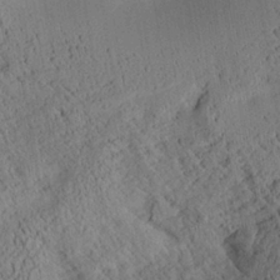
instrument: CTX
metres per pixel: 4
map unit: Aa
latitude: 25.0458
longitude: -133.6694
